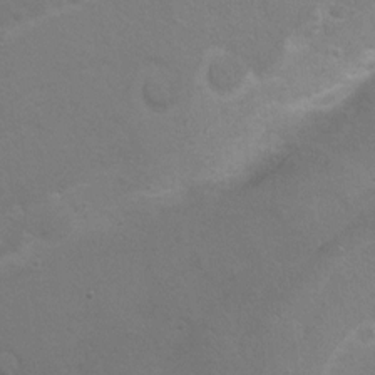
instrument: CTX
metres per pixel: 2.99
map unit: Hto
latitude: 8.7624
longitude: -31.0270
